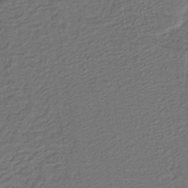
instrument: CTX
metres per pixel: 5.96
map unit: lHb
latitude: -39.7667
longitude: 55.1620
